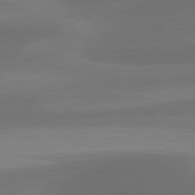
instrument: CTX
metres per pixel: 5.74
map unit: lApd
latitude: 81.0269
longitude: 126.9352
